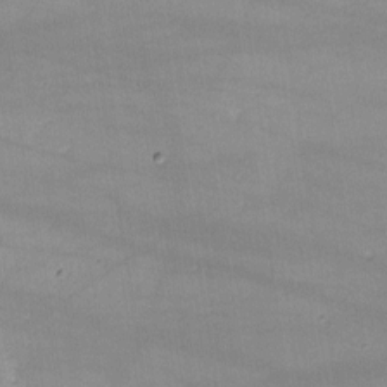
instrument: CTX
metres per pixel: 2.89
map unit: lHvf
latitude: -10.5196
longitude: -101.7072
